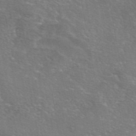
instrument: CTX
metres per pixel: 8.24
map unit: eAb
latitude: 46.4790
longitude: 106.0850
